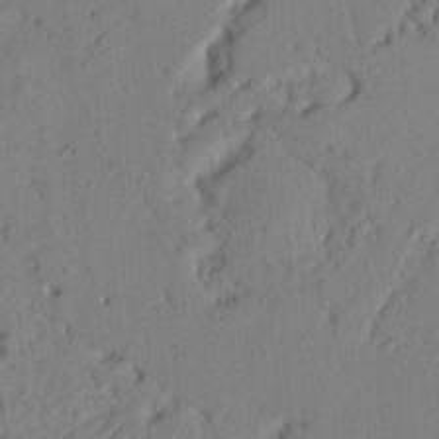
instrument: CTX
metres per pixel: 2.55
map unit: Nhu
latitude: 20.5546
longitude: -77.0458
